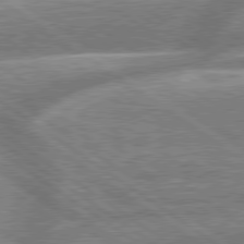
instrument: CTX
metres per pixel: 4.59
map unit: lApd
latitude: 79.2726
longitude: -159.5560
